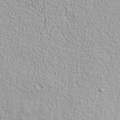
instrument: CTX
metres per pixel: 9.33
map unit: ANa
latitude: 37.0459
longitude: 14.2551
